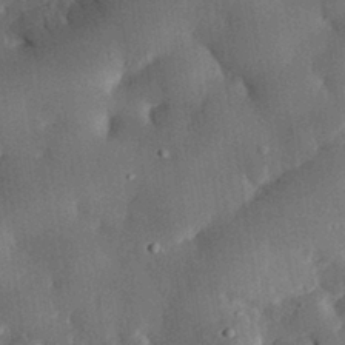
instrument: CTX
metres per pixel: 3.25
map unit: eHh
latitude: 30.2712
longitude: -80.3845
